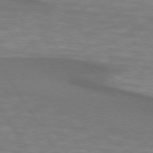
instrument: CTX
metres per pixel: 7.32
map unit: lApd
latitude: 73.8773
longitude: -62.6491
